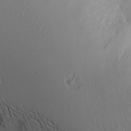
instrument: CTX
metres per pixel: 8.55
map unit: Aa
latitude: 20.5735
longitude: -145.3104
